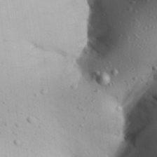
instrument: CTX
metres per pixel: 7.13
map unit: Aa
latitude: 25.7449
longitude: -137.0081
